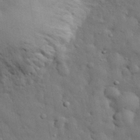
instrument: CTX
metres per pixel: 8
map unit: eHh
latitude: 29.4993
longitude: -76.0255
